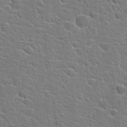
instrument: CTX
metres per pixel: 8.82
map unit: Hto
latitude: 22.7624
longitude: -44.2900
